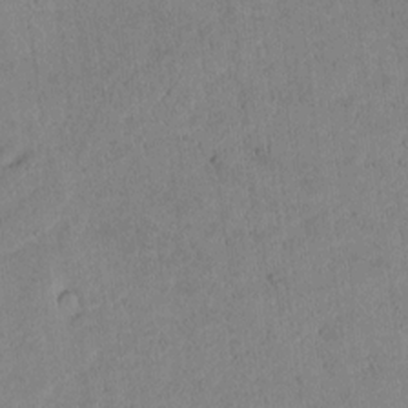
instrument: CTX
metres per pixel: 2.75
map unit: lAvf
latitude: 8.2334
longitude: 167.9745
